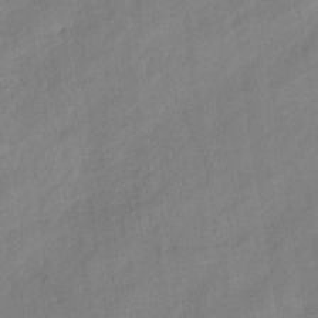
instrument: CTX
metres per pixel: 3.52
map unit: eHh
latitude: -39.8800
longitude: -26.3467
